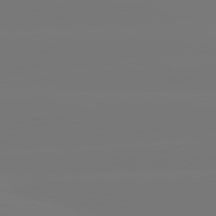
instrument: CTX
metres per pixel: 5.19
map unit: lApd
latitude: 80.7246
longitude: -148.5546
